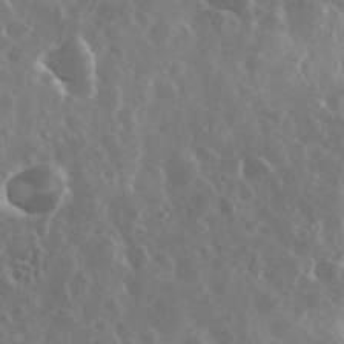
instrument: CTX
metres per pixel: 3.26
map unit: eHh
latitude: 34.2900
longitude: -58.1389
